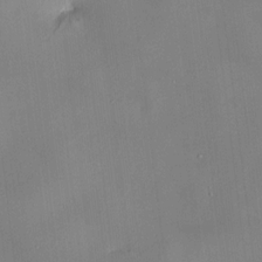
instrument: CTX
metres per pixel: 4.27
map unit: HNhu
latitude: 9.0459
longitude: 9.7289
